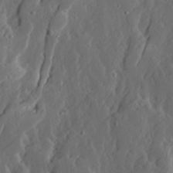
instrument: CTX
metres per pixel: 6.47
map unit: Ave
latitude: 13.8206
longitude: -135.1214
